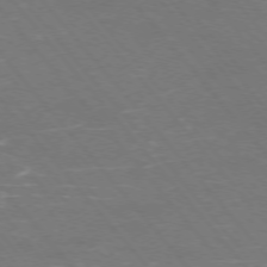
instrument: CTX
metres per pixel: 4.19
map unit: Ap
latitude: -75.8990
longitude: -69.2726
